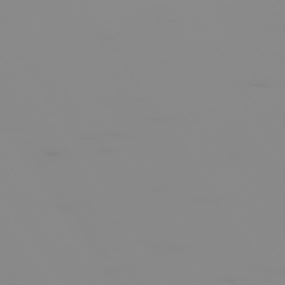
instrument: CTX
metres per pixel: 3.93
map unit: Hpe
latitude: -75.0487
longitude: 6.2739
